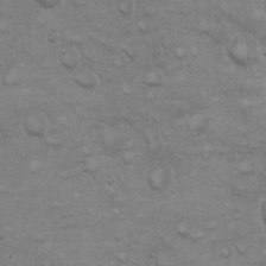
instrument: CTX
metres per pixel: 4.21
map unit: eHh
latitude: 22.3089
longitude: -59.8017
